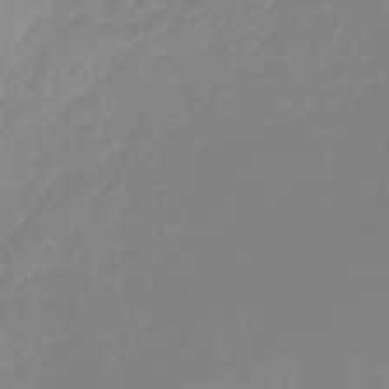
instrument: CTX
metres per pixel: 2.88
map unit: lHb
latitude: -44.5763
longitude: 79.0675
